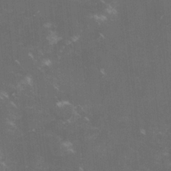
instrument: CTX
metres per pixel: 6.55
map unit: lHvf
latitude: -15.2376
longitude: -101.6505
